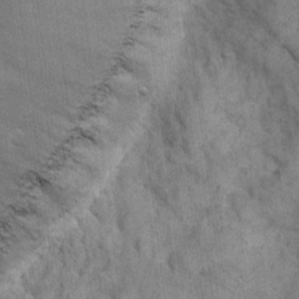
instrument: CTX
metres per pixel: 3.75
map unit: eHh
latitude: 13.6127
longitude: -65.4237
